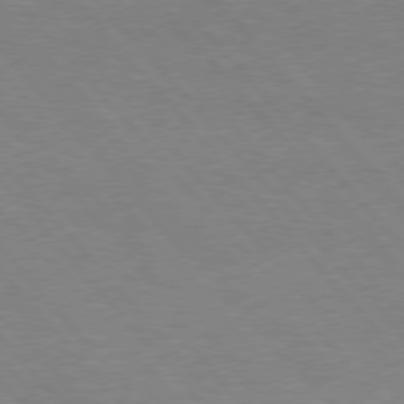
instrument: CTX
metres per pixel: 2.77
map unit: Hpe
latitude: 76.4223
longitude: -151.8205
